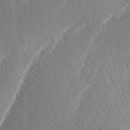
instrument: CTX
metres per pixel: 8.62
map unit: lAa
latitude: -3.8800
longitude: -129.6505
